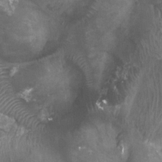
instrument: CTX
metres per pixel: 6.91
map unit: Ht
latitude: 3.3104
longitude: -19.7827
